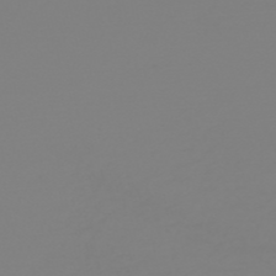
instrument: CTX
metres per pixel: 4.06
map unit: HNb
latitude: -52.6140
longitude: -38.5546
